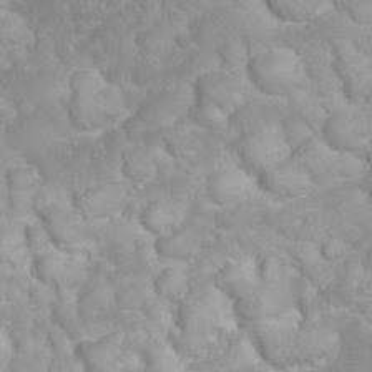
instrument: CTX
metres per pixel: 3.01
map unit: eHh
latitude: 32.1956
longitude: -62.2712
